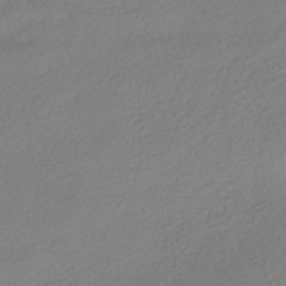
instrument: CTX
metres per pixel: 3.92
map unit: HNhu
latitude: -40.8597
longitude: 94.8219
